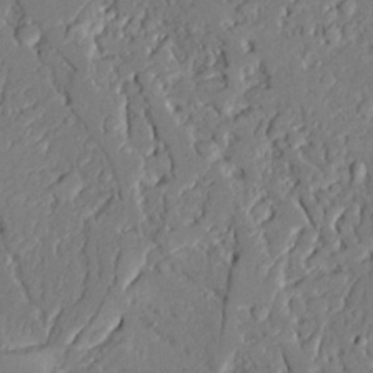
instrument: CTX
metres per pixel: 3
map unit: Ave
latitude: 22.5546
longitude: -128.4979
